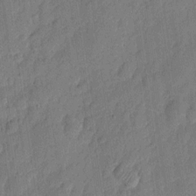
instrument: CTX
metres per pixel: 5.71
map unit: eHh
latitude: 6.9325
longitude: -74.1956
